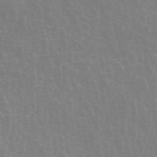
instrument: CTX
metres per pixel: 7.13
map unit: ANa
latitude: 45.3670
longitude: 30.9352
